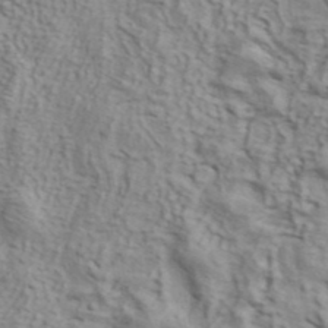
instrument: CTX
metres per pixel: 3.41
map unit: ANa
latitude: 42.8002
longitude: 54.5007
